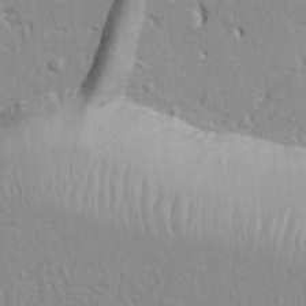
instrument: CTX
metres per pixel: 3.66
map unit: Ht
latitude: 8.2523
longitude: -76.8758
